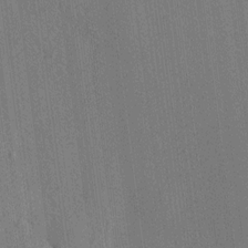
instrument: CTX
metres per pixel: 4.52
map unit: HNhu
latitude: 8.8191
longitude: 15.7289
